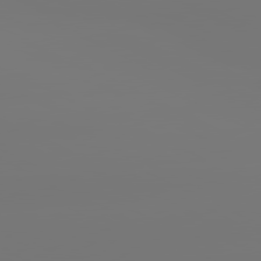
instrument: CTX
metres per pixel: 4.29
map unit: lApd
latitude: 80.8380
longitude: -152.1200
